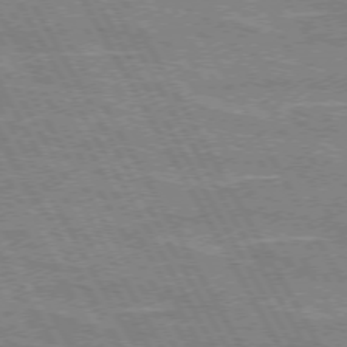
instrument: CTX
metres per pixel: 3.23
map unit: lApd
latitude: 72.4790
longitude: -55.1970
